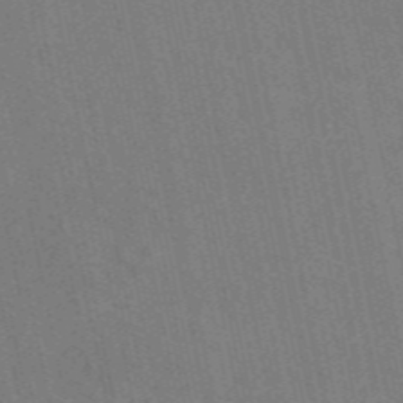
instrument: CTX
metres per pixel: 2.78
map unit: ANa
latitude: 48.1389
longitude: -75.9528
